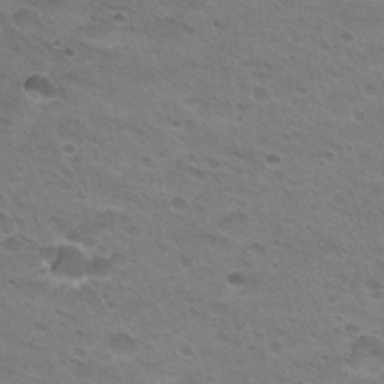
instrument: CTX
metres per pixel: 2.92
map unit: Hto
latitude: 25.7827
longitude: -29.5938
